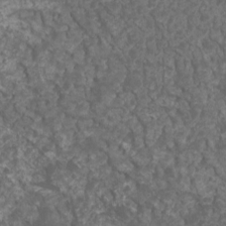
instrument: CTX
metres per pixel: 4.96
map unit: Nhu
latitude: 6.1389
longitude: -18.6490
